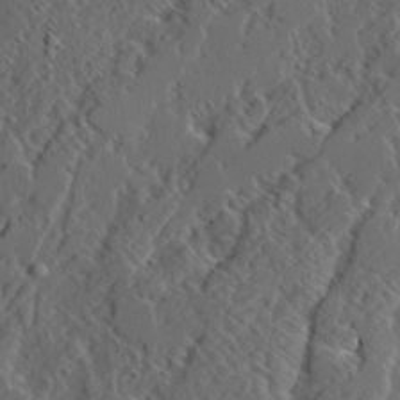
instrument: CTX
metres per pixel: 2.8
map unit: Ave
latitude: 14.4790
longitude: -136.5735
